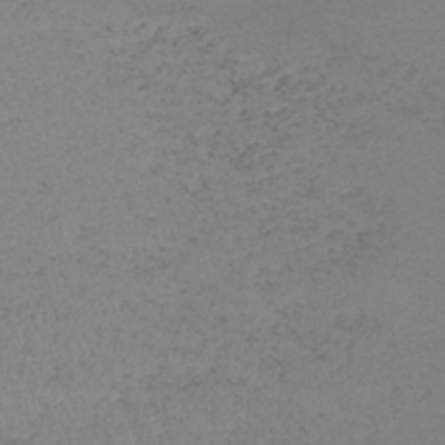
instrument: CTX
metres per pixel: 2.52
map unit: lHb
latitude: -39.0109
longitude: 73.1998
